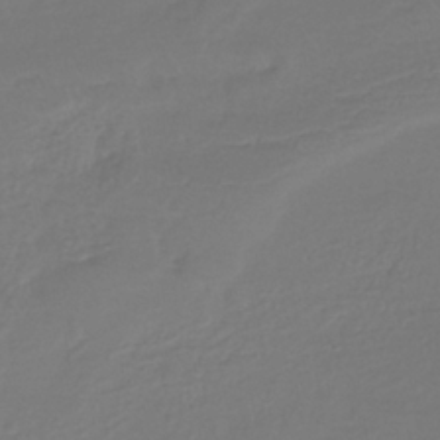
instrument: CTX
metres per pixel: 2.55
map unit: eHh
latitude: -39.3132
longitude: -26.2334
